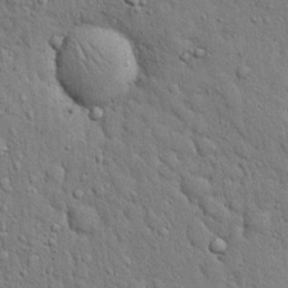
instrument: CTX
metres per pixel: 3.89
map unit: eHh
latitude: 19.6127
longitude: -61.5182
